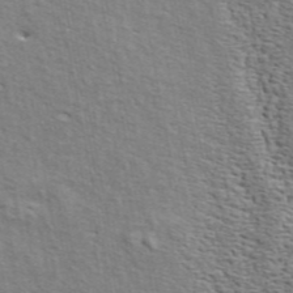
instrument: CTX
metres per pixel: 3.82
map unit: ANa
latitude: 46.1200
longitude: -84.5924
